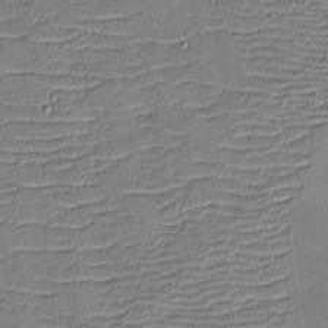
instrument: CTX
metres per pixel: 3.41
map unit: eHh
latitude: -4.0472
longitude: -81.5938
